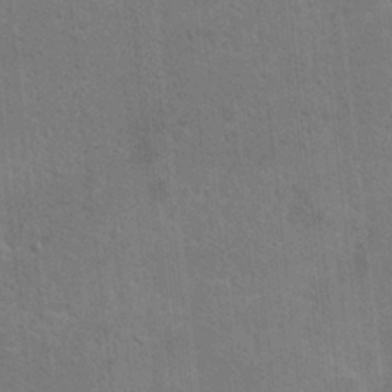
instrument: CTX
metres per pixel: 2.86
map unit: Hto
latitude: 12.0822
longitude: -36.4034
